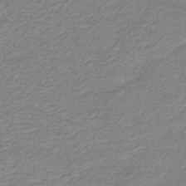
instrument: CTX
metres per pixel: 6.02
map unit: HNb
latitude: -40.3873
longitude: 51.0108
